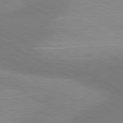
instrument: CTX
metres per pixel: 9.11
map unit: lApd
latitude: 80.7246
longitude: 125.0486
